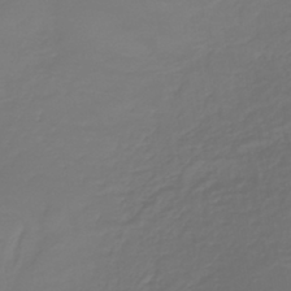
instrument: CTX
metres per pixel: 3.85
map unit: lHb
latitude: -41.3321
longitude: 68.3117
